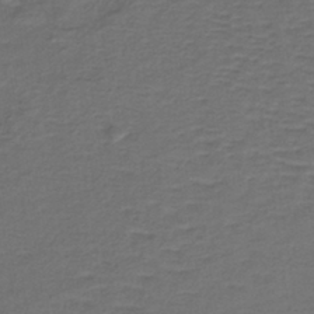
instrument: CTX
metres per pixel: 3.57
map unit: lHb
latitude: -39.1998
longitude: 57.9178
